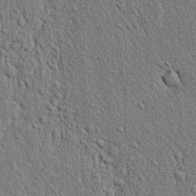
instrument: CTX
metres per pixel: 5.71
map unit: lAvf
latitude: 7.2915
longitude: 166.9731
